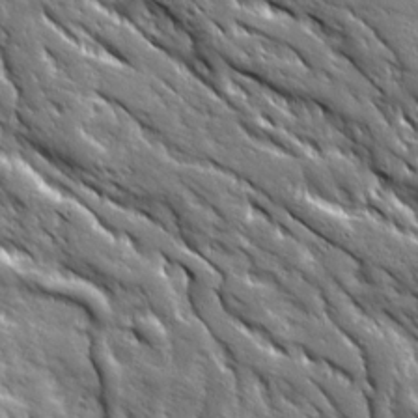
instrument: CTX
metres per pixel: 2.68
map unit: Ave
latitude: 19.8394
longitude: -135.5560
